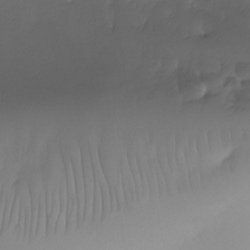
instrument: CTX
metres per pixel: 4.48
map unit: Nhu
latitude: -24.6707
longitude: -71.5560
